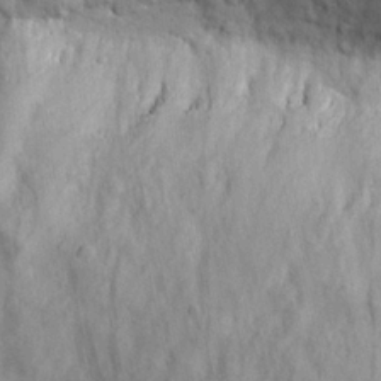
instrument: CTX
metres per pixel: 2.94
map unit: eHh
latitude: 19.9717
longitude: -71.1214
